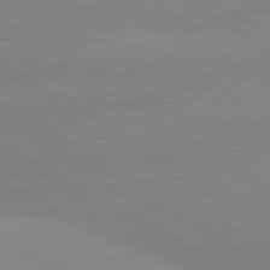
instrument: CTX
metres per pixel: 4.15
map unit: lApd
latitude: 80.3089
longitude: -147.2915
